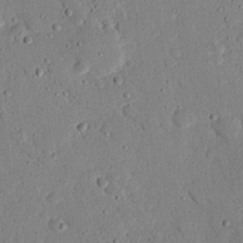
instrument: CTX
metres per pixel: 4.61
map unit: eHh
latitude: 25.2159
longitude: -80.5357
